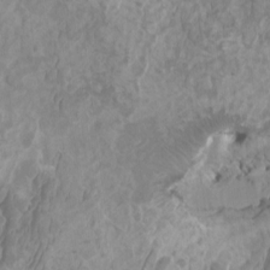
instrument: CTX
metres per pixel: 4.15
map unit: HNhu
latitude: 4.4790
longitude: -3.8961
